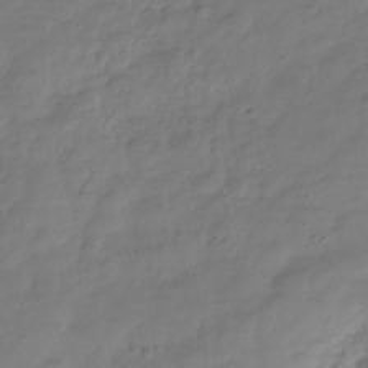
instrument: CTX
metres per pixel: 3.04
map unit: Hve
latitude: -31.5210
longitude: 91.1620
